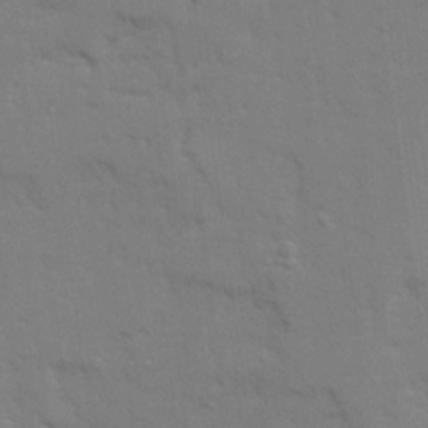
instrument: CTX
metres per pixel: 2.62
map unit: Ave
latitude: 23.3482
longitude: -130.3846
